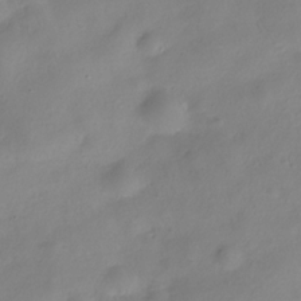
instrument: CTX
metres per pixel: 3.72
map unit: Hve
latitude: -29.4832
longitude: 94.6707
